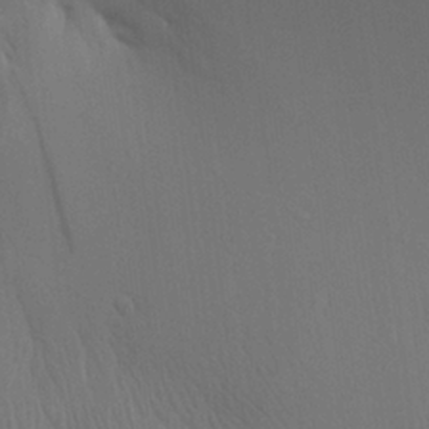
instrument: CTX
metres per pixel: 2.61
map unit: Aa
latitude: 28.8380
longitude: -136.7435
